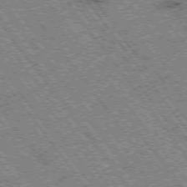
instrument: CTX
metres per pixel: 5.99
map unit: Hpe
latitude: -75.5966
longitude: -21.2537
